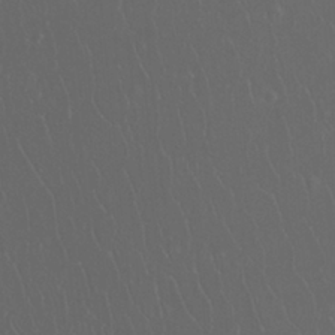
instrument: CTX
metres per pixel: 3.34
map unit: Htu
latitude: -11.6155
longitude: -73.2537
